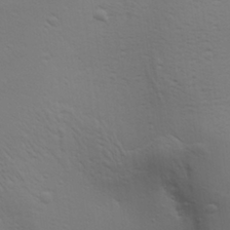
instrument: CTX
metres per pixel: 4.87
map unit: Aa
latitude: 29.9150
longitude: -134.4979
